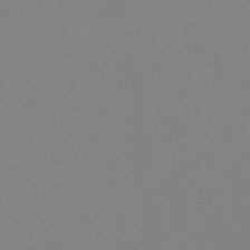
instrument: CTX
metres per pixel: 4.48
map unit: lHb
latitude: -37.1809
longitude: 74.3118
